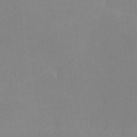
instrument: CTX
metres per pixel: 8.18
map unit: lHvf
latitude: -12.4818
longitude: -99.7449
